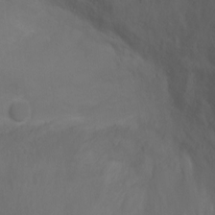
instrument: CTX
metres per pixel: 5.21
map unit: Ht
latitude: -1.5588
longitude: -20.7247
